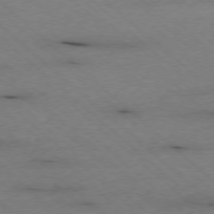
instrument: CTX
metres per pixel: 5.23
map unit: Ap
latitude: -77.7289
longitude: -86.0822
